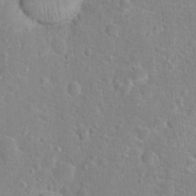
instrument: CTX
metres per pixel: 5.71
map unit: Hto
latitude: 16.7624
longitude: -42.1011
